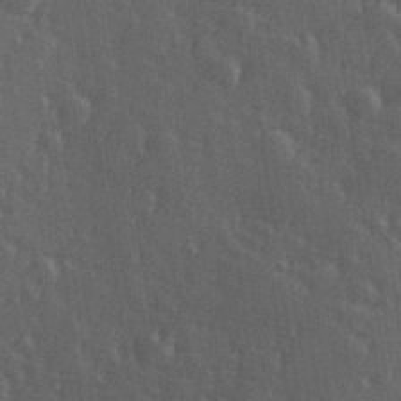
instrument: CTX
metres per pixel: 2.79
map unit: Hve
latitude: 26.8569
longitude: 146.7463
